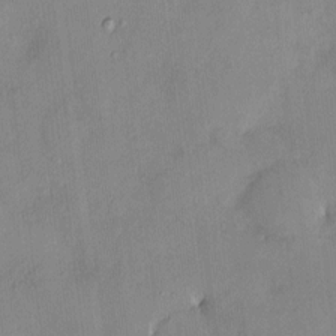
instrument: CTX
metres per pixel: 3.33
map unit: HNhu
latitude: 5.3104
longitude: 10.7463
